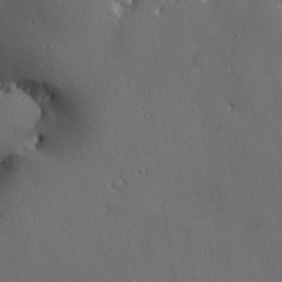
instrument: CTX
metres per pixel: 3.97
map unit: lHvf
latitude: 22.0633
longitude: 146.2928
